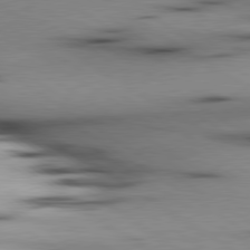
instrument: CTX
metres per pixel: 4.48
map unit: lApd
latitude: 80.1578
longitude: 161.5210
